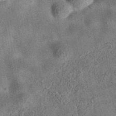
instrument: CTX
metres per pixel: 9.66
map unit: eAb
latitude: 35.2537
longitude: 110.6329
